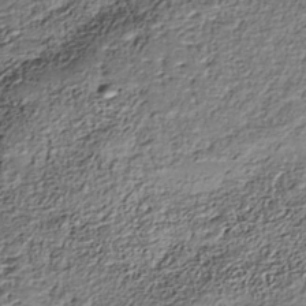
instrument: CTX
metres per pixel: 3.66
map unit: Nhe
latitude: -38.2929
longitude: -147.6694
